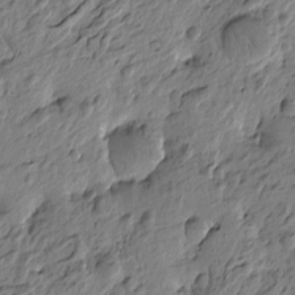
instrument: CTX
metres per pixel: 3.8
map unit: Htu
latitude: -3.9556
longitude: 178.9730
